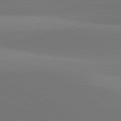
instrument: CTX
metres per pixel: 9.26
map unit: lApd
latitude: 81.5560
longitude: 144.0661
